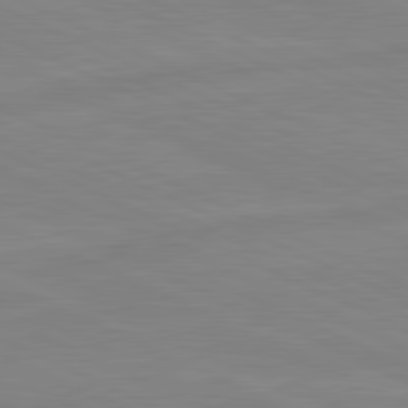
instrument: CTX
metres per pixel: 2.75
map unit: lApd
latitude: 81.3859
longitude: -173.1970
